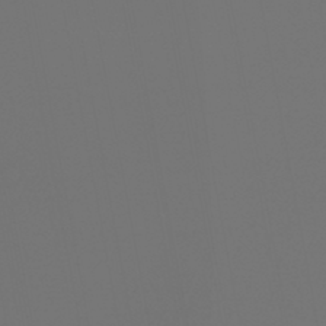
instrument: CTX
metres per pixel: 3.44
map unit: eHb
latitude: -45.2565
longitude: 86.0850
